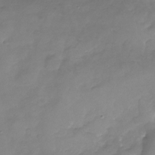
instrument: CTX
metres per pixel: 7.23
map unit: Nhu
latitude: -24.2550
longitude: -57.0269
